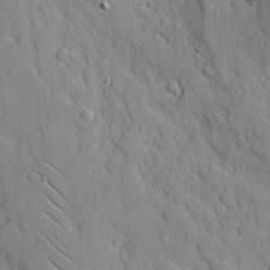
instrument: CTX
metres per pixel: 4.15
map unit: Ave
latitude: 10.5546
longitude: -101.4049
